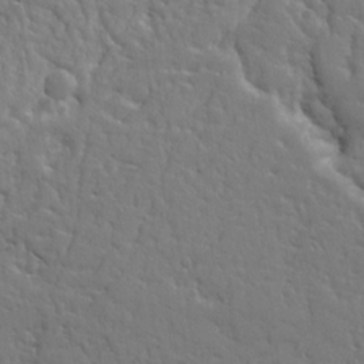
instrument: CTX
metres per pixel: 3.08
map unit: Ht
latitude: 9.6316
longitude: -77.4048
